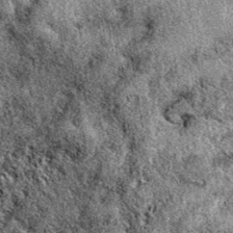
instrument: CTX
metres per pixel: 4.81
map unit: eAb
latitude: 39.4237
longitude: 110.4440
